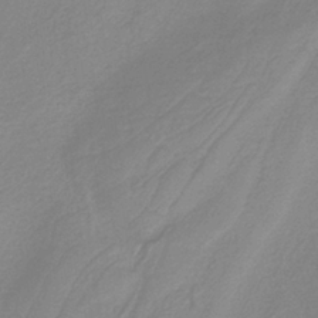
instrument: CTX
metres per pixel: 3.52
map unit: HNb
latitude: -36.4818
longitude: 55.1242
